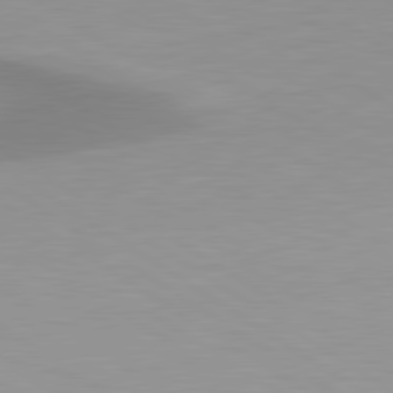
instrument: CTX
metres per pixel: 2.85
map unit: lApd
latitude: 80.5924
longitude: 160.8030
